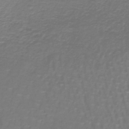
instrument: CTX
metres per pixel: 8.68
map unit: lHb
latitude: -41.6155
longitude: 57.0675
